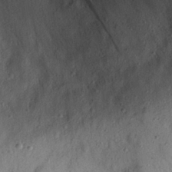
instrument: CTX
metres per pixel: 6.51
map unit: eHh
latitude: 26.4412
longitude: -75.8394
